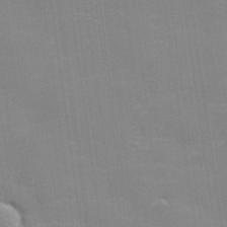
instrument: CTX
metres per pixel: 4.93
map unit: lHvf
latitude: 24.3278
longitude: 142.0283
